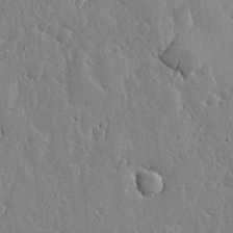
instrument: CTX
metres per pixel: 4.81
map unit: lHvf
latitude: 19.2159
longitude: -115.8016
